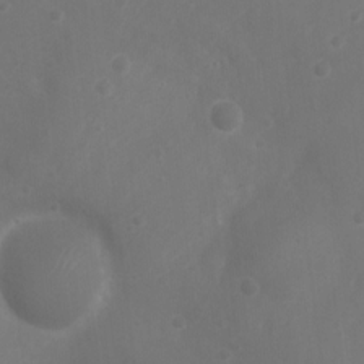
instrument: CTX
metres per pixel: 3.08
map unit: Nhu
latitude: 6.1578
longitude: -19.5749
